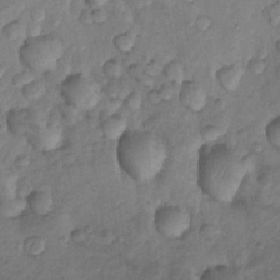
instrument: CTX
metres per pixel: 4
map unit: Nhu
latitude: 9.5182
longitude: -25.5182
